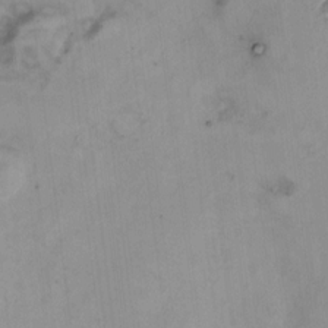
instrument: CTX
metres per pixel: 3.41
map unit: HNhu
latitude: 8.3656
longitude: 10.2928
